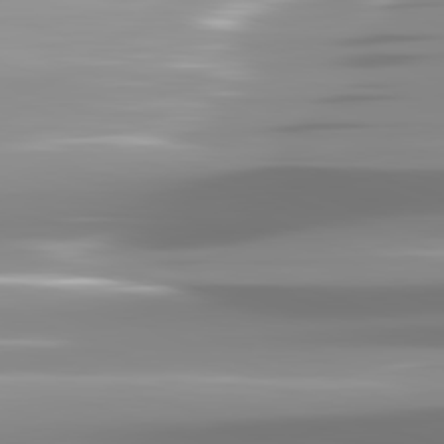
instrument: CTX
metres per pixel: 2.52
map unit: lApd
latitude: 81.9717
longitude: -139.6883
